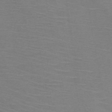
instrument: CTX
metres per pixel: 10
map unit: HNb
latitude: -46.3306
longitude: -46.5546
